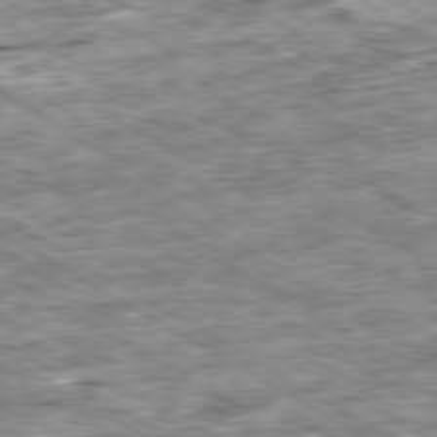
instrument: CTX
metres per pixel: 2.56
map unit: Ap
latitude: -80.5196
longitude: -90.4601
